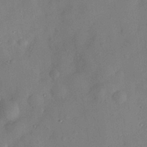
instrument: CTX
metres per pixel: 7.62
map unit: eHh
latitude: 29.5182
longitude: -73.2915
